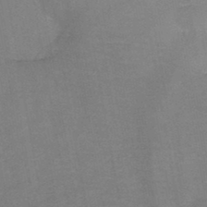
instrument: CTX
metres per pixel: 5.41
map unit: HNb
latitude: -45.3510
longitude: -37.9717
